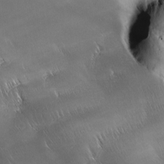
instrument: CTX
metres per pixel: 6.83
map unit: Ave
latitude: -7.0108
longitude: -122.6490
